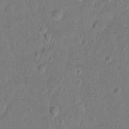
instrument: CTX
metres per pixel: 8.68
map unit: Hto
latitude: -6.7841
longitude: -35.6505
